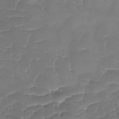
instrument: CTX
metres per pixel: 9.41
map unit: Ave
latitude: -9.3321
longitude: -122.7246
